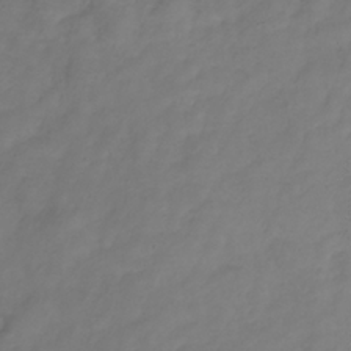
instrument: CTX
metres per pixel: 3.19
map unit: Hve
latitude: -33.3321
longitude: 92.0850
